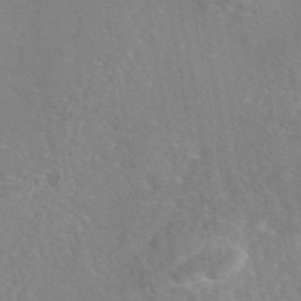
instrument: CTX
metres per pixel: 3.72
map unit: eAb
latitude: 45.5938
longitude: 109.2943
